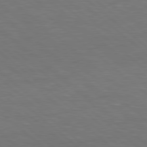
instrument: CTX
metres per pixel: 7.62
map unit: Hpe
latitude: 78.3656
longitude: -151.0269
